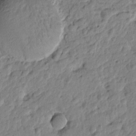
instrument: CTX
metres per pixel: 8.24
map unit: Htu
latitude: -1.1998
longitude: -179.1781
